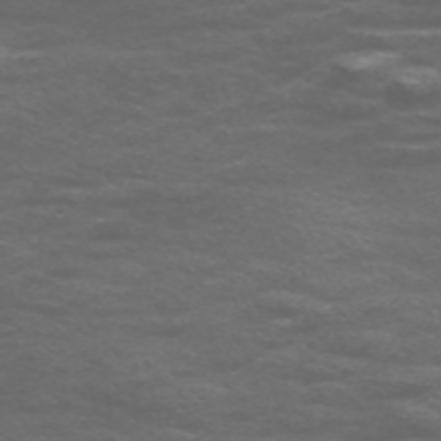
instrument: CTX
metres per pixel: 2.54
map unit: Nve
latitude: -58.8407
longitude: 66.3306
